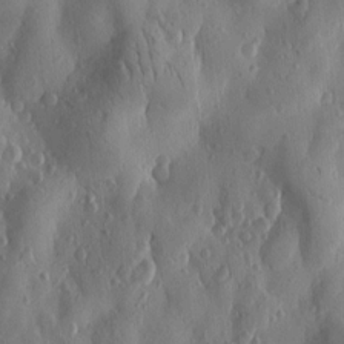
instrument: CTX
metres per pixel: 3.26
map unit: Htu
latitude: -0.0850
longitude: -177.1781
